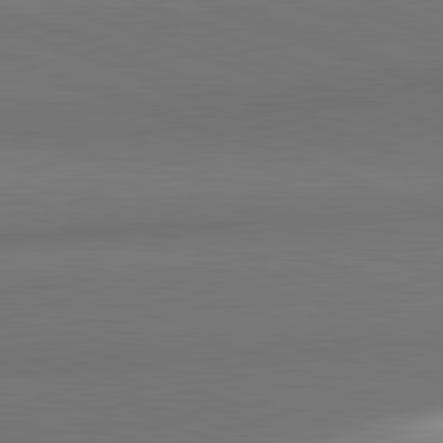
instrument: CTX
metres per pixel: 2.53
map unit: lApd
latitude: 82.1955
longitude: 149.4833
